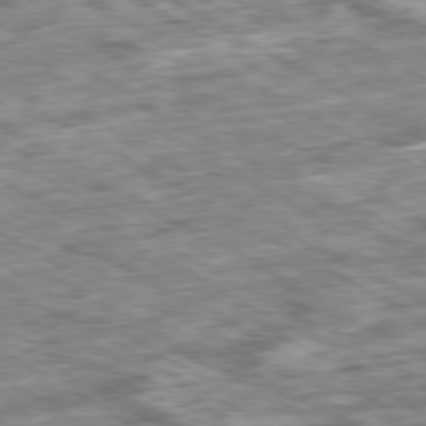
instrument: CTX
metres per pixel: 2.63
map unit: Ap
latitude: -80.4818
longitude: -90.0633
